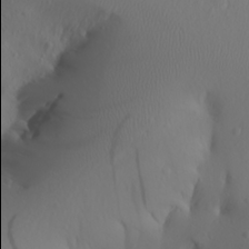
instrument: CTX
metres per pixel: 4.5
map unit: Aa
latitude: 21.9339
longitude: -145.9906
